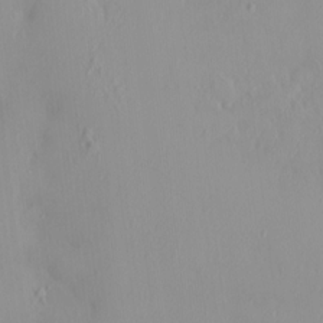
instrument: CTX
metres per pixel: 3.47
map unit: HNhu
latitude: 2.7246
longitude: 7.0297
